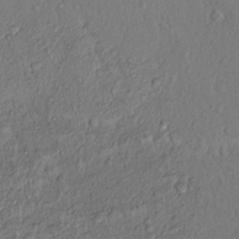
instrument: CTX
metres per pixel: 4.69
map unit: Hto
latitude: 14.1956
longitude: -29.5371
